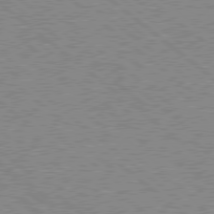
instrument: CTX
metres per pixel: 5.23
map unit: Hpe
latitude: 78.6869
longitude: -168.2145
